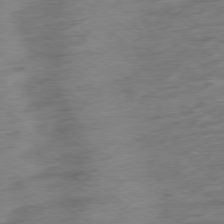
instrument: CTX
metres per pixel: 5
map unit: Ap
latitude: -79.1620
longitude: -67.8583
